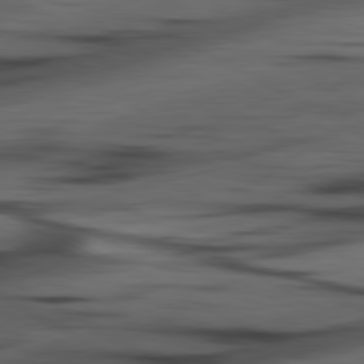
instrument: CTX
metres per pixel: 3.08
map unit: lApd
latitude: 80.7246
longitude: -84.5168
